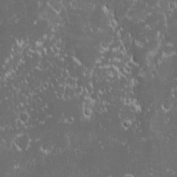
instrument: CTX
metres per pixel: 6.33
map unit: Ave
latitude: -10.9542
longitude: -117.7072
